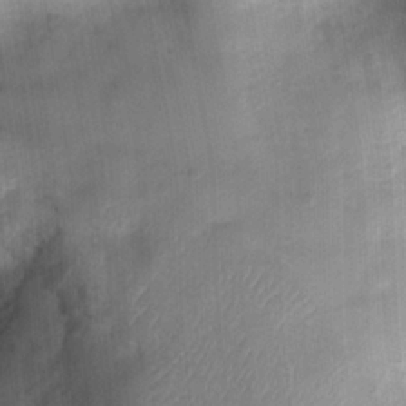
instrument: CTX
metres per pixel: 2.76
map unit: Ht
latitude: 4.0255
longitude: -22.0255
